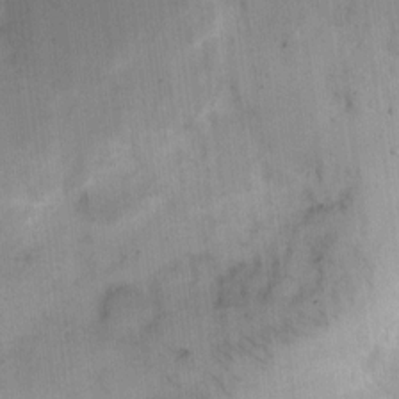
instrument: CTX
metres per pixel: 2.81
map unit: eHh
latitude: 8.6491
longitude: -64.8569
